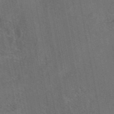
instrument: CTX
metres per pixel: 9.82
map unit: eAb
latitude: 46.9514
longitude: 108.7274
